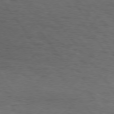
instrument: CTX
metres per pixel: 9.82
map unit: Hpe
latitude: 74.3656
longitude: -133.4804
